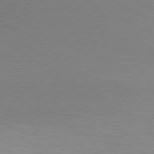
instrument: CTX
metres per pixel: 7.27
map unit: lApd
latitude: 80.3278
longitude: 127.5399
